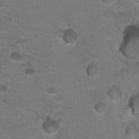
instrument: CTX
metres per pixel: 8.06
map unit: Nhu
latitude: 18.0633
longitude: -32.5168
